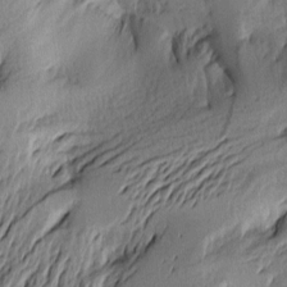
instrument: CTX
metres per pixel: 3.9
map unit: Htu
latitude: -2.2928
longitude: -176.8380
